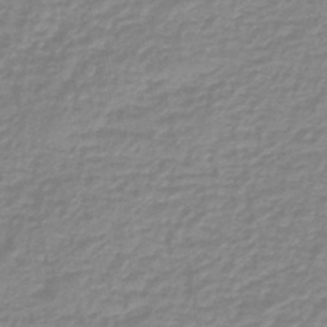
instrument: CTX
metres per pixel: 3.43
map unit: eHb
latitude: -45.5021
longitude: 83.2376
